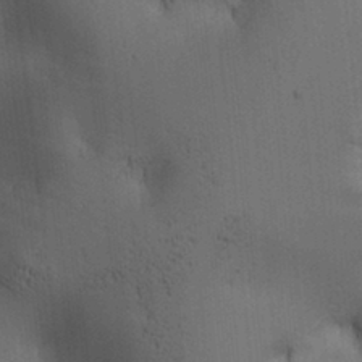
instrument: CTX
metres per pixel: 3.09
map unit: lAa
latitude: 12.2523
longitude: -108.1011
